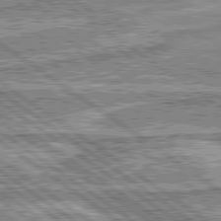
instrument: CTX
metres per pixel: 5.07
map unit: lApd
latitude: 80.0255
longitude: -178.6869
